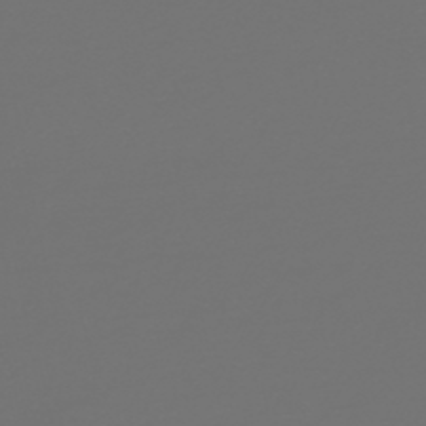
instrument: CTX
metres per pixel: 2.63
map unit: HNb
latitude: -47.1809
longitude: 56.6140
